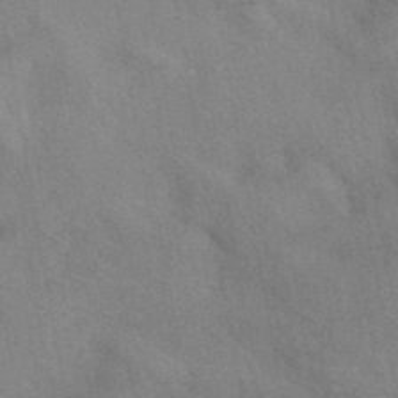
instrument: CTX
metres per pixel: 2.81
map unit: eAb
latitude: 41.9339
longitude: 107.7100
